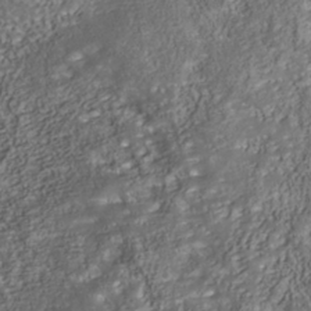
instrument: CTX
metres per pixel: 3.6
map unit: Nhu
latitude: -39.7289
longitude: -85.3860
